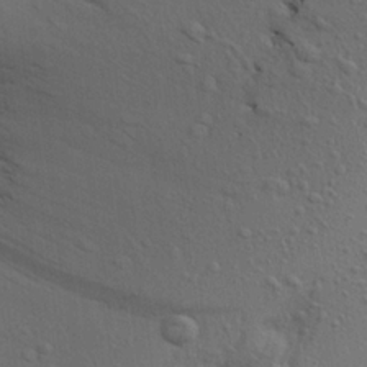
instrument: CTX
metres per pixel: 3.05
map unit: Aa
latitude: 21.4049
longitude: -148.3278
